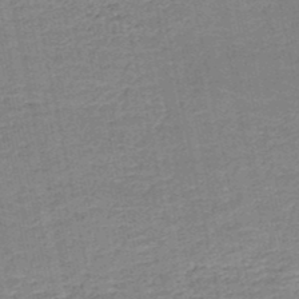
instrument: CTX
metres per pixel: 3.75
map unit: HNb
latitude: -49.9745
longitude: -48.4034
